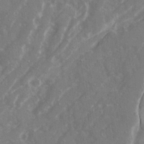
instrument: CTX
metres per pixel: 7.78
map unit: Ave
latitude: 20.8569
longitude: -130.5735
